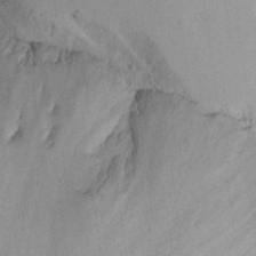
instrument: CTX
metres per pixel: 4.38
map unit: Aa
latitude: 19.5182
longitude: -144.5357
